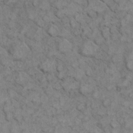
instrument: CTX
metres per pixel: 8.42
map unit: eHh
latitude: 7.1781
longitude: -64.9892
